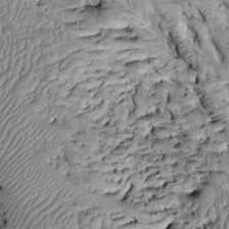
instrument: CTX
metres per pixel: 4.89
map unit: Htu
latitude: -3.3131
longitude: 151.4265
